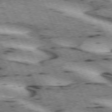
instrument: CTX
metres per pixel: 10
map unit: lApd
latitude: 72.5546
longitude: -53.8961
